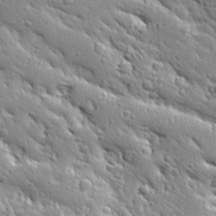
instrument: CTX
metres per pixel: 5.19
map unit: Ave
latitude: 19.9717
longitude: -136.8758
